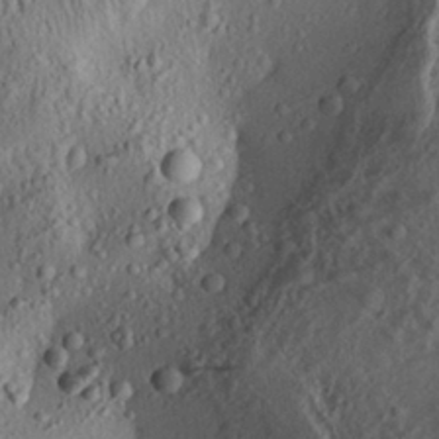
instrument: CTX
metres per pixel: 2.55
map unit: Aa
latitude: 28.2900
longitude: -132.6868
